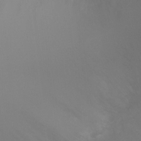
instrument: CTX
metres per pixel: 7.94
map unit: Ht
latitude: -2.9541
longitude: -19.0080
